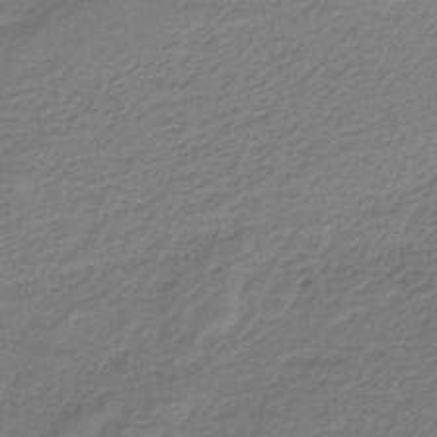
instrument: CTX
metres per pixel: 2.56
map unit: HNb
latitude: -35.0864
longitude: 59.0108
